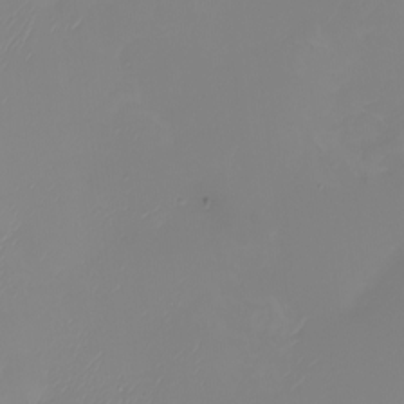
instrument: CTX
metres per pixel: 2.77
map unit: Nhu
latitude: -8.5196
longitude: -83.6127
